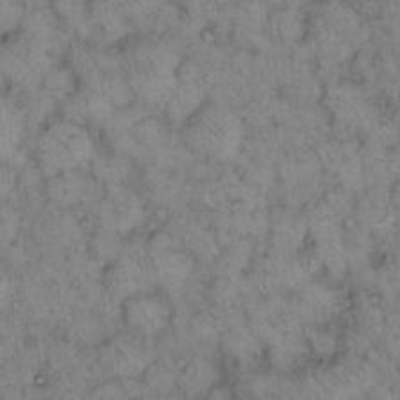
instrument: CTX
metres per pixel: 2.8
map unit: eHh
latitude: 15.5560
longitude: -64.5924
